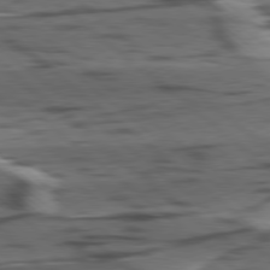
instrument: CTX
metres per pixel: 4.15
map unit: lApd
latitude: 78.8947
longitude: -49.6883
